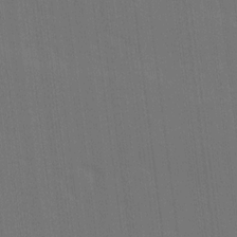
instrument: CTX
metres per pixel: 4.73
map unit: Ave
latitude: 15.8206
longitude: -130.1200
